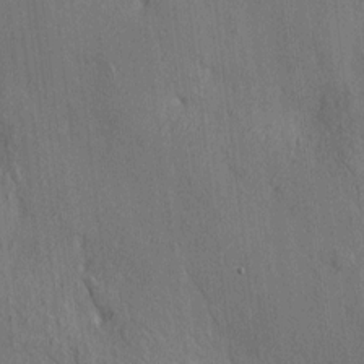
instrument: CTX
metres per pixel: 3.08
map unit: HNhu
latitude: 12.6680
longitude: 10.3684
